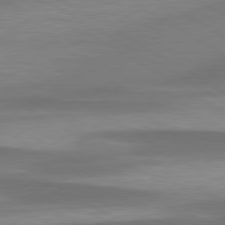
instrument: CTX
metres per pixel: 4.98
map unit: lApd
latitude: 79.9150
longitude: -85.8017
